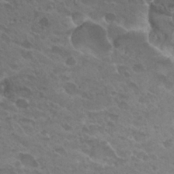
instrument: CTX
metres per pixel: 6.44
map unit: Hto
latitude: 27.3293
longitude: -35.6316
